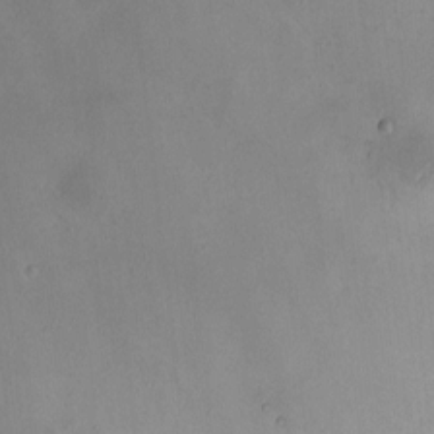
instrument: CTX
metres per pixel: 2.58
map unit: HNhu
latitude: 6.4412
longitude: 6.8408
